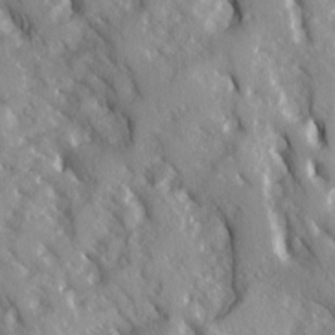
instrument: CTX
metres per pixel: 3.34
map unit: Ave
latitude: 15.3293
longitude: -131.0270
